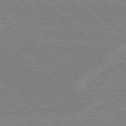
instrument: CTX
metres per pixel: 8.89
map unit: Hpe
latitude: 78.5924
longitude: -160.0633
